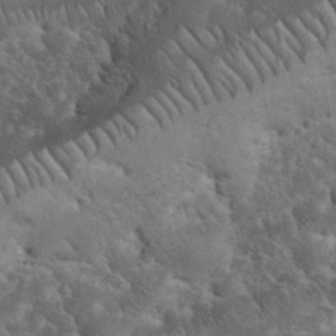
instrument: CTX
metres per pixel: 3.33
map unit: eHh
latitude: 33.8772
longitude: -66.5734
